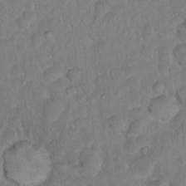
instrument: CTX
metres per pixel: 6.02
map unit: Hto
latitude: 12.9136
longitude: -37.1214
